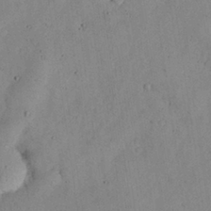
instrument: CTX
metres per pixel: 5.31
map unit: Nhu
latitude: 27.8206
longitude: -71.8772
